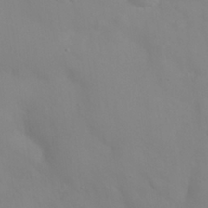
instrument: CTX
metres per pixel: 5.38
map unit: Nhu
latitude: 26.5357
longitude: -55.1970
